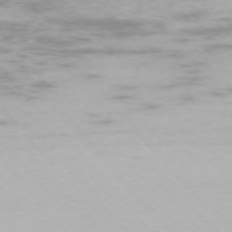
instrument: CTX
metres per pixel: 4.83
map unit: Ap
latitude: -74.9731
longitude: -76.2144
